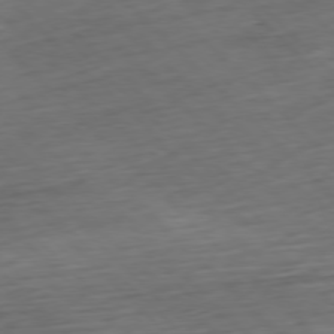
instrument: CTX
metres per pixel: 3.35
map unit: Hpe
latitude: -77.6533
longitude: 12.9164
